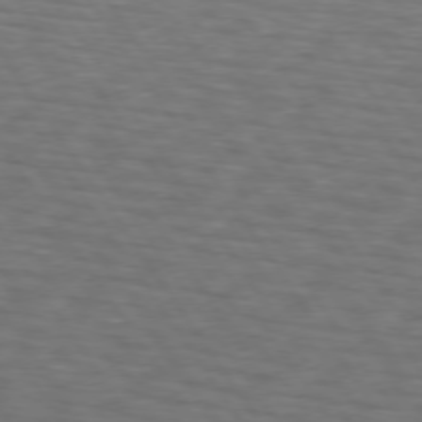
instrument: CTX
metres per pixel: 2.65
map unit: lApd
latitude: 74.2900
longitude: -74.5924
